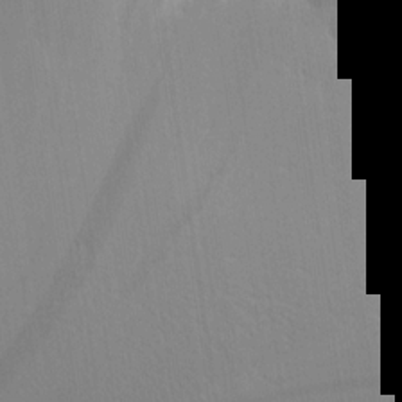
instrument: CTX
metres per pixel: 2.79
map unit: Aa
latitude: 18.4412
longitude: -143.5749
